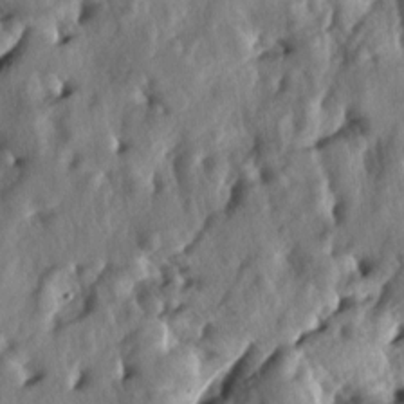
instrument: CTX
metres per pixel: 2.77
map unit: lAa
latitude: -5.1809
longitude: -124.8569
